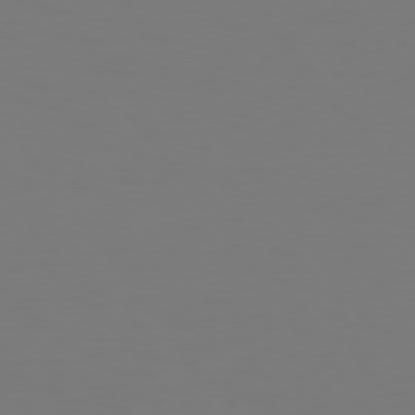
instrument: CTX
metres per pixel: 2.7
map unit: Hpe
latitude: 74.9325
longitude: -123.8583
